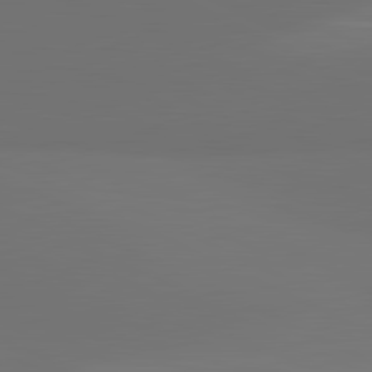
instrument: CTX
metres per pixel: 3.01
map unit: lApd
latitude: 81.8394
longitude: 152.0283
